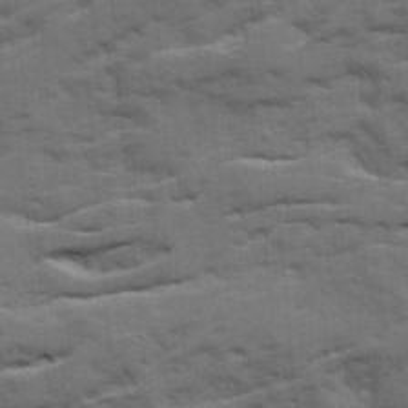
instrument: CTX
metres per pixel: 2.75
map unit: Ave
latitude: 19.9339
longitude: -129.7638
